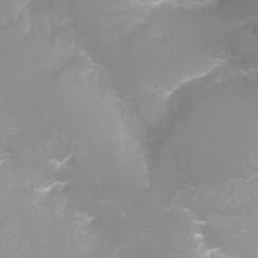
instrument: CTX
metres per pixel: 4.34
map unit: Ht
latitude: -10.5763
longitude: -44.9513
